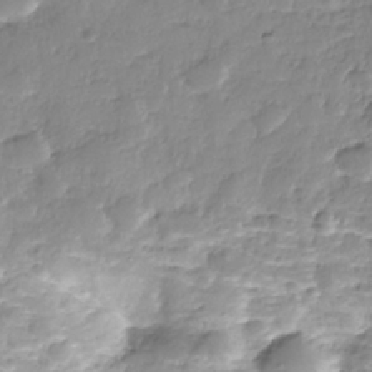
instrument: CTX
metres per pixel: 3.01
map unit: Nhe
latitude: -36.2172
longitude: -178.4034
